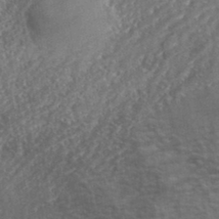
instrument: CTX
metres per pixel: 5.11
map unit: eHh
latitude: 34.9891
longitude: -133.0081
